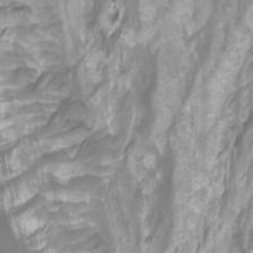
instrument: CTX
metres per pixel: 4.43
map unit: Ht
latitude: -3.7855
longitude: -61.9150
